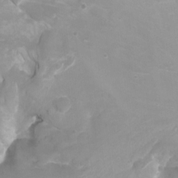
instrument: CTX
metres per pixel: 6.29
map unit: Nhu
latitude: -13.0487
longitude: -58.2712
